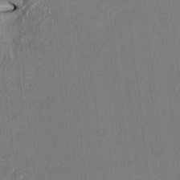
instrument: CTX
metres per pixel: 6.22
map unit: HNhu
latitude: 1.4237
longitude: -5.4804
